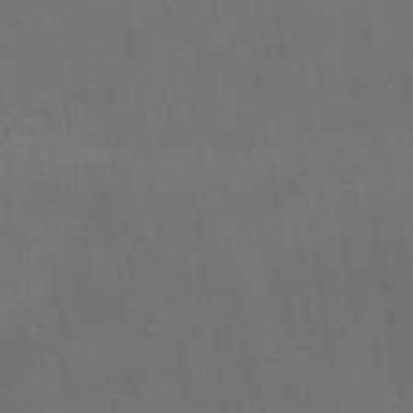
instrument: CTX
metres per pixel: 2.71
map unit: Ave
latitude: -8.1228
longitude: -120.3468
